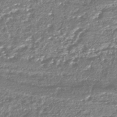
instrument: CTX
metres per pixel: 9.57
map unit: HNhu
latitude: -44.7463
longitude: 98.3306
